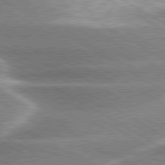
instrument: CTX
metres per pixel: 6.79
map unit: lApd
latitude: 80.1578
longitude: -120.6680
